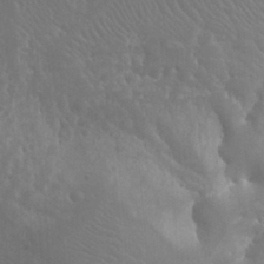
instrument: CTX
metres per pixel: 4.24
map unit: Htu
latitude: -1.5211
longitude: -76.5734
